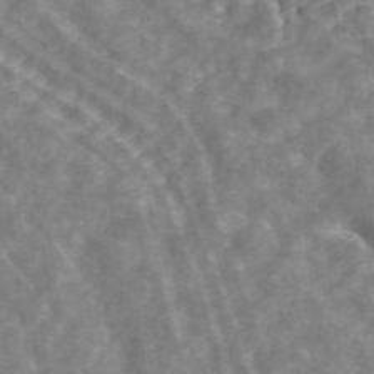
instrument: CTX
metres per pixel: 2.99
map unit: ANa
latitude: 43.4804
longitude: 26.1605
